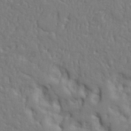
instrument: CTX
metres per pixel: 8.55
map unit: Ht
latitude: 9.2537
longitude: -77.1025
